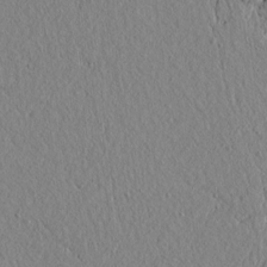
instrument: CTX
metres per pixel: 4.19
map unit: lAvf
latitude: 6.2334
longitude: 165.9178
